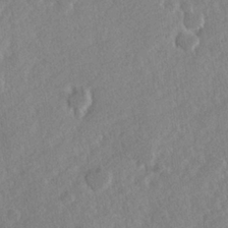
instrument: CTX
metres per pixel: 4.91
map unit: Hve
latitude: 24.2522
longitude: 144.2928
